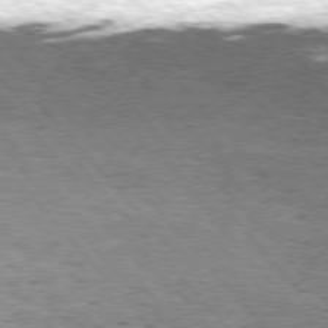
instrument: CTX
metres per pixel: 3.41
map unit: Hpe
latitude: 75.6316
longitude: -135.8961
